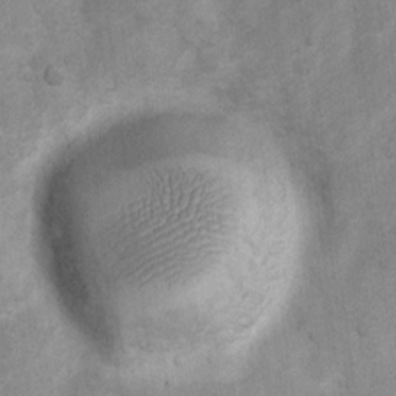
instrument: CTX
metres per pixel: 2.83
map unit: Nhu
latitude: 7.1403
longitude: -23.5938
